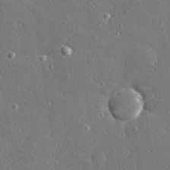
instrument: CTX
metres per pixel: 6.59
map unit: Hve
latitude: 28.1200
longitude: -90.4412
